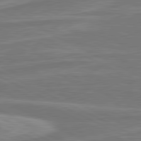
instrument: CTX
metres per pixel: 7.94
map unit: lApd
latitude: 80.9892
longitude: -174.6868
